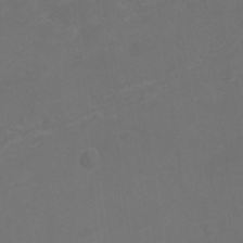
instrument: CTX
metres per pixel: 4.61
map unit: Nhu
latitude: -15.7856
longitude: -55.9150
